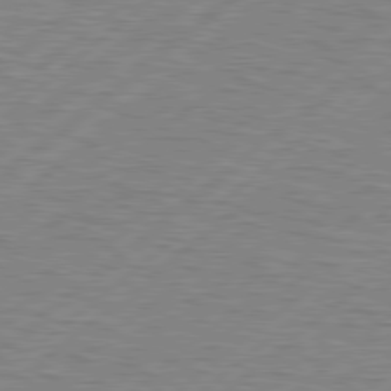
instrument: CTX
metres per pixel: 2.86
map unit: Hpe
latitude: 78.8947
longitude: -121.4805
